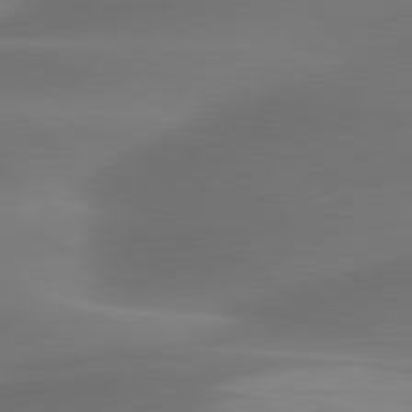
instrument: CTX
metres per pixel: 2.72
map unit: lApd
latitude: 79.9717
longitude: -87.2726
